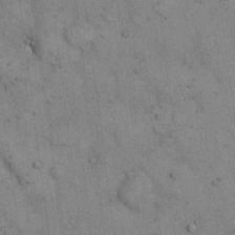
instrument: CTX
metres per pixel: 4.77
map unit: eHh
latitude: 17.5182
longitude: -63.1403
